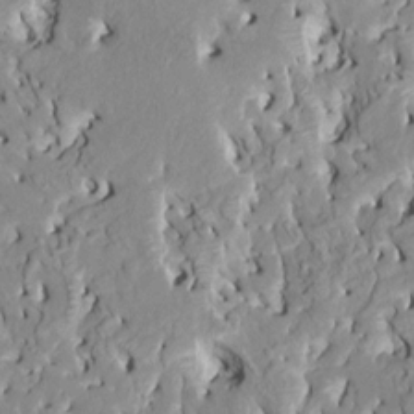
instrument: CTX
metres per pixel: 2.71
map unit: HNhu
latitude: 7.9528
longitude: -2.6112
